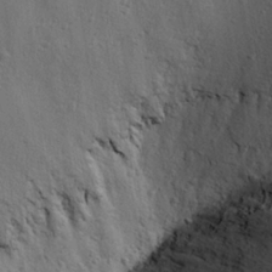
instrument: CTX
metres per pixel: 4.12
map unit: eHh
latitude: 25.4426
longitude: -77.7638
